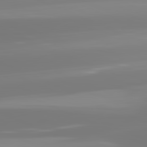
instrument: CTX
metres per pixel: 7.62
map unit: lApd
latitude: 81.7072
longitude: -149.5560
